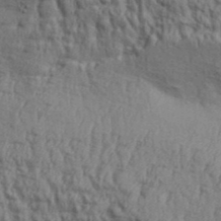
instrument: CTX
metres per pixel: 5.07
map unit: Aa
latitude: 31.4238
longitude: -135.3859
